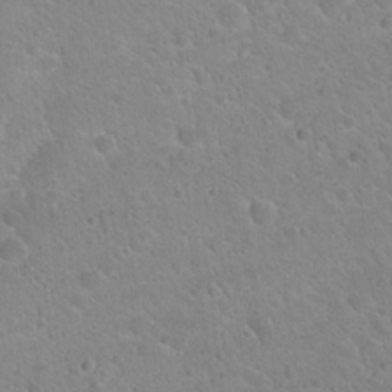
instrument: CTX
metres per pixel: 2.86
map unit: Hto
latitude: 21.8584
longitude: -50.6301
